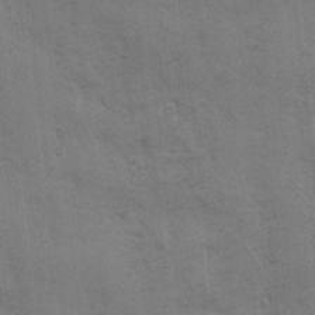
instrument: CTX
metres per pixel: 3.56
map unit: Ave
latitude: -7.6344
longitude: -120.3279
